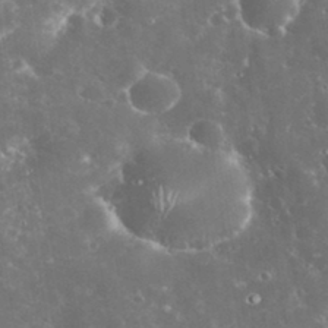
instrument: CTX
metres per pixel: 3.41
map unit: eHh
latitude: 33.2348
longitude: -62.3279
